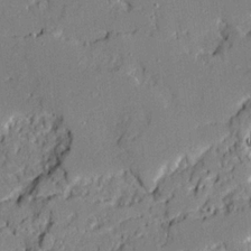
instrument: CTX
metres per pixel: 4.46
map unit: Ave
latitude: 18.8002
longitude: -128.3656
